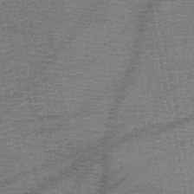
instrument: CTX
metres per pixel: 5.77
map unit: HNb
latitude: -49.5022
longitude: -42.6302
